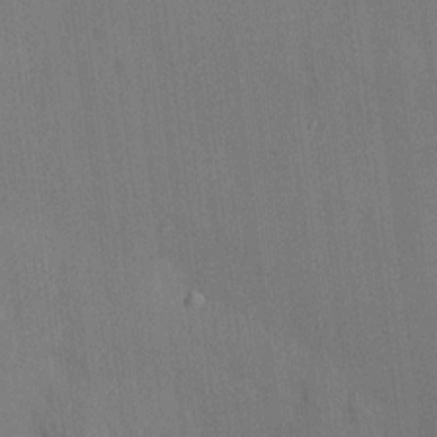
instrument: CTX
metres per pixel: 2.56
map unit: HNhu
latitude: 13.0459
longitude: 10.3873
